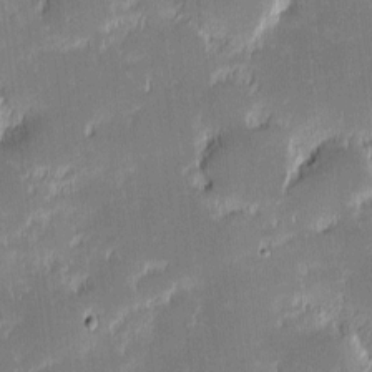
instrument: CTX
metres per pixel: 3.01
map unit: eHh
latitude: -2.3684
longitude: -85.4804
